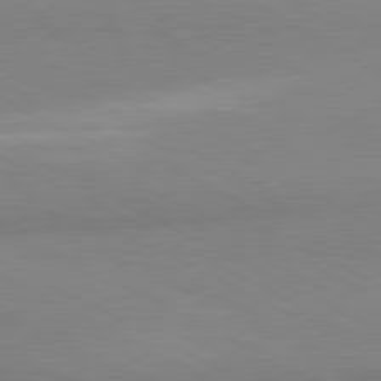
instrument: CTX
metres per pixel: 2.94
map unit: lApd
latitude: 81.3293
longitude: 158.4062
